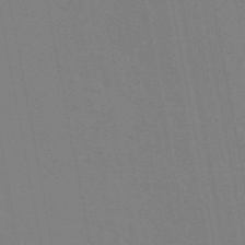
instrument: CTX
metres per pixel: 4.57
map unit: eAb
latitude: 45.5182
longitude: 121.7288
